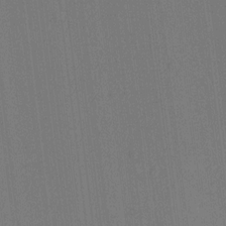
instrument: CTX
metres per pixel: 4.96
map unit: lAvf
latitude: 5.3482
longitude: 160.0283
